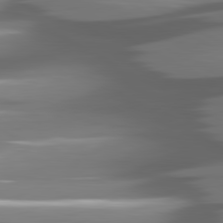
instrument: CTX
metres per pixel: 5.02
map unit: lApd
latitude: 80.9136
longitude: -144.1011
